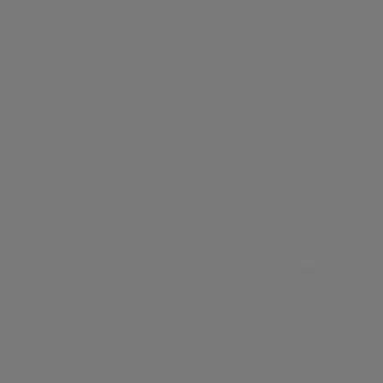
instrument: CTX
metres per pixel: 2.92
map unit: Hpe
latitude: 78.8191
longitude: -137.5371
